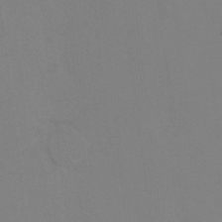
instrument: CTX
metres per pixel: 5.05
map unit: Hto
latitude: 6.9703
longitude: -34.8002
